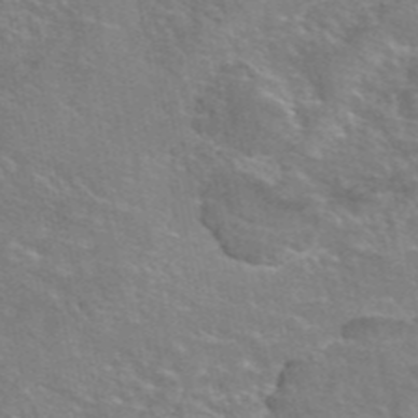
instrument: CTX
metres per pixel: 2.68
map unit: eAb
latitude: 45.8583
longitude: 106.0094
